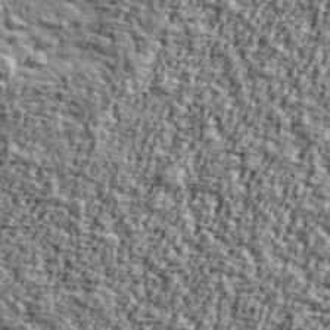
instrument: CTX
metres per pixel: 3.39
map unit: Ave
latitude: 42.9325
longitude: -111.0648
